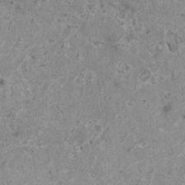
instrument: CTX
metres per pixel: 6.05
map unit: HNhu
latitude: 0.7624
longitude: 3.9178
